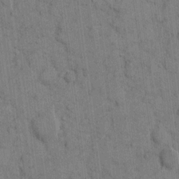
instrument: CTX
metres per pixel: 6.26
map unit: eHh
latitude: 9.8583
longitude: -66.2711
